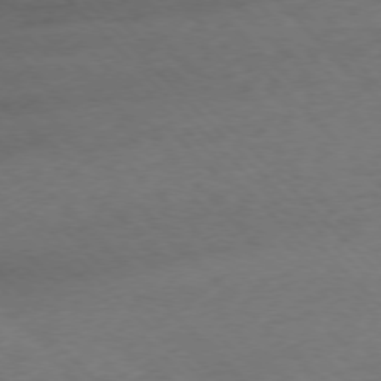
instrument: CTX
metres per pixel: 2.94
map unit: Ap
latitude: -77.2754
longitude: -85.9339
